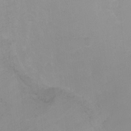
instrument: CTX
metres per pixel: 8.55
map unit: Ht
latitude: 0.6490
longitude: -32.6113
